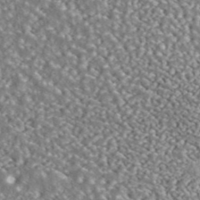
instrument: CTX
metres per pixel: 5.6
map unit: ANa
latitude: 42.1578
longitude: 26.2172
